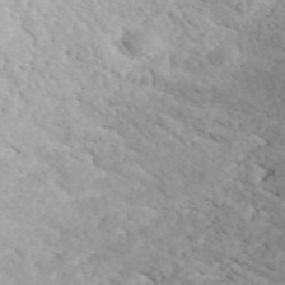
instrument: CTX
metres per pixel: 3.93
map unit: ANa
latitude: 46.1011
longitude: 49.8989
